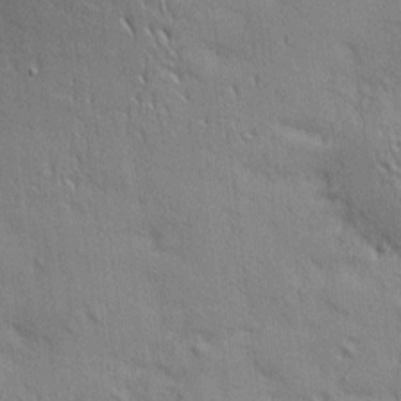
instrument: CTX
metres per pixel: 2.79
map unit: Nhu
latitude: 2.1766
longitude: -75.2159
